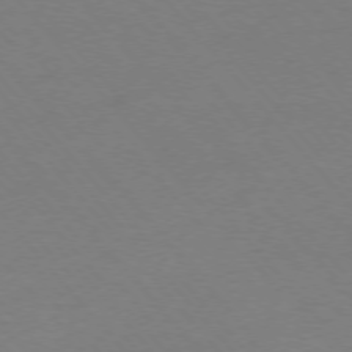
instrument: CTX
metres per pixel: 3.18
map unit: Ap
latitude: -76.3873
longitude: -72.4034
